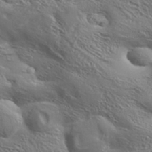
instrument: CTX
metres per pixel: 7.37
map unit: Aa
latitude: 34.2711
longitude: -134.3467
